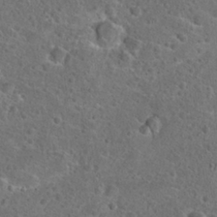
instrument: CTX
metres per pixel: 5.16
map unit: Hto
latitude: 23.4993
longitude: -47.9150
